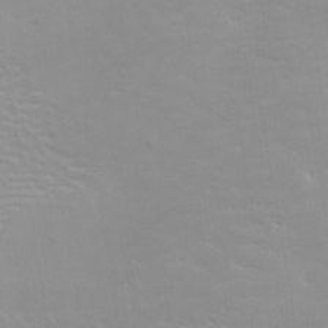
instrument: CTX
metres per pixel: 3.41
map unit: HNhu
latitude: 6.7057
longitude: 13.8989
